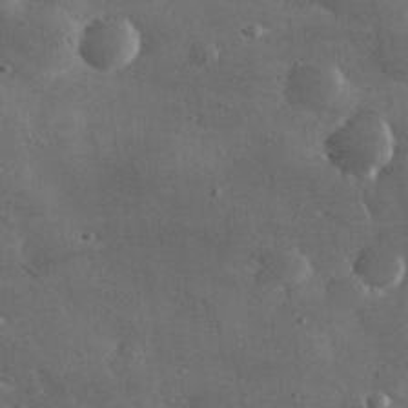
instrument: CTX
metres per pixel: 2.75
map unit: lHvf
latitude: 31.3482
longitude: -88.9136
